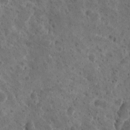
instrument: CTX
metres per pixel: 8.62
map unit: Ave
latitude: 10.3845
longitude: -105.5183
